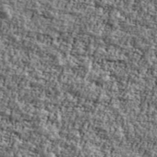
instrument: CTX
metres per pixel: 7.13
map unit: Ave
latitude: 42.2901
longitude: -111.2159
